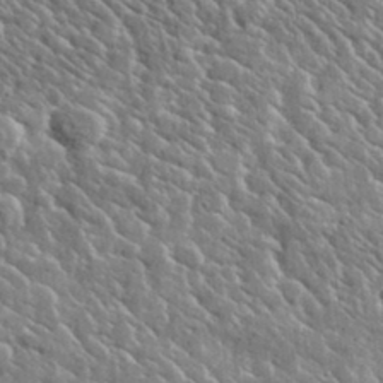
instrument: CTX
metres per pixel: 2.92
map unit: lHvf
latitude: 36.6680
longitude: -88.8569
